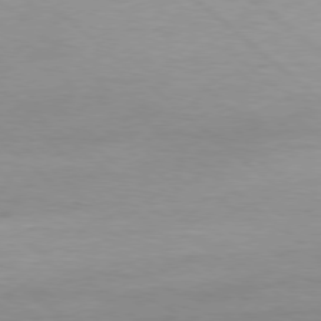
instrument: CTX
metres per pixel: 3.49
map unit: Hpe
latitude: -79.0675
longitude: 12.0094
